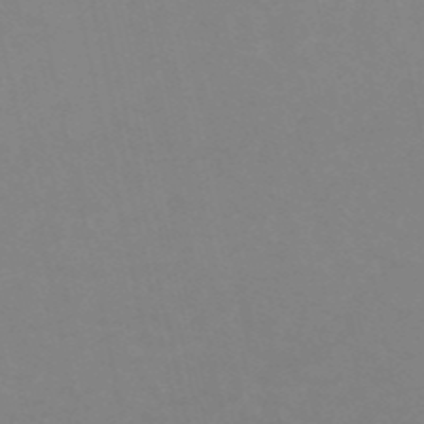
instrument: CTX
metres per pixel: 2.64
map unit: eHh
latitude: -53.5966
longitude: -24.5734
